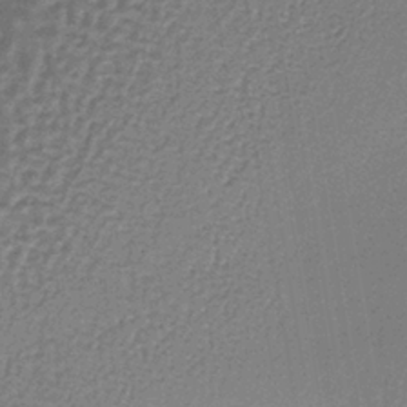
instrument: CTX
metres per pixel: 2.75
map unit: lHb
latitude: -36.6707
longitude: 59.5399
